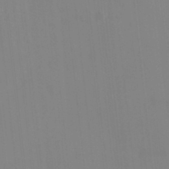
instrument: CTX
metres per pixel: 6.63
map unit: HNhu
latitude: 6.0822
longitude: 1.8990
